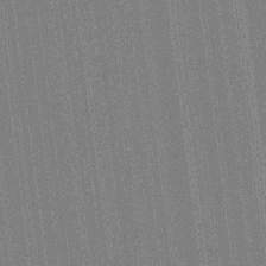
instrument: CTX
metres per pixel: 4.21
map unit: HNhu
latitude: 14.5735
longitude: 13.2754
